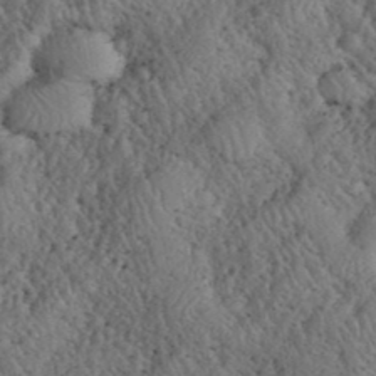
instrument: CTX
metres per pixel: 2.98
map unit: eHh
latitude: 39.9528
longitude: -55.9150
